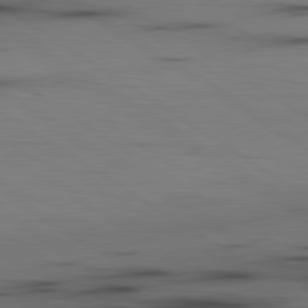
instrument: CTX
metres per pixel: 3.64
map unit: lApd
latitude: 79.9906
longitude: 159.1809
